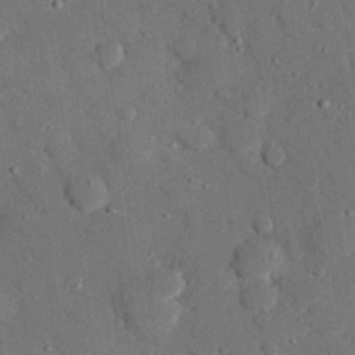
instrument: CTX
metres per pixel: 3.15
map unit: eHh
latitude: 27.5371
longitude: -79.2915
